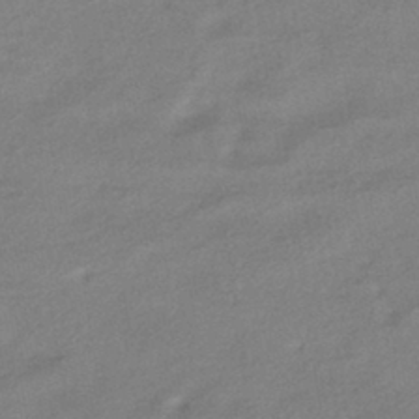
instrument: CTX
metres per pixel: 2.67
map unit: HNhu
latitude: -42.0661
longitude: 92.4251
